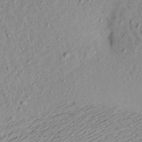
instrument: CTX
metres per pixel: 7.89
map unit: Aa
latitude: 20.4979
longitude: -148.8569
